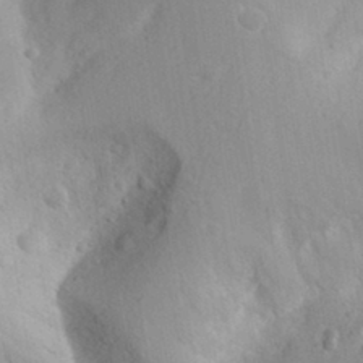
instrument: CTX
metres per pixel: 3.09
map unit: Aa
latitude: 29.7827
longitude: -145.5938
